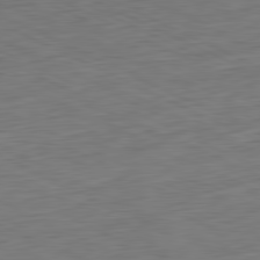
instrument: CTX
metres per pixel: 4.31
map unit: Ap
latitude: -81.9178
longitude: -76.8569
